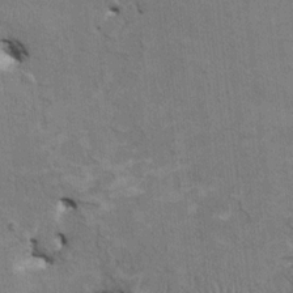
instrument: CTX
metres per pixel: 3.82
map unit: HNhu
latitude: 3.6883
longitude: -4.1578
